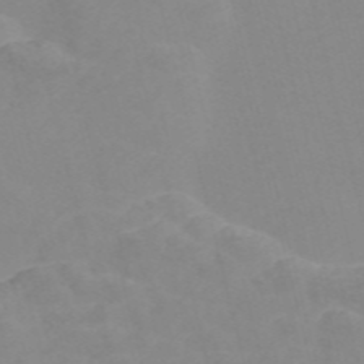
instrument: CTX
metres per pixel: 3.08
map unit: Nve
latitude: -56.9353
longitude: 53.1809
